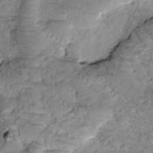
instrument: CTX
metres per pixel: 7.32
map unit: Htu
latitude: -0.7086
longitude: 172.8597
